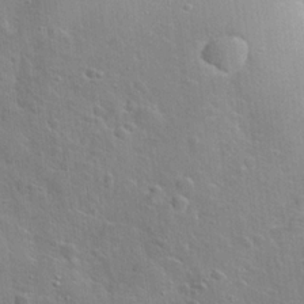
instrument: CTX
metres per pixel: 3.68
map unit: Hto
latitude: 19.7638
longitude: -49.6883
